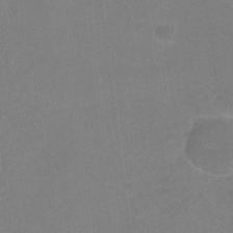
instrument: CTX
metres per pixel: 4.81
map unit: Hto
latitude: -11.3321
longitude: -40.1010
